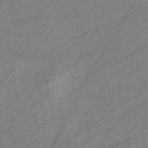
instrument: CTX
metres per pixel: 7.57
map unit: eHb
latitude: -41.3132
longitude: 83.1809
